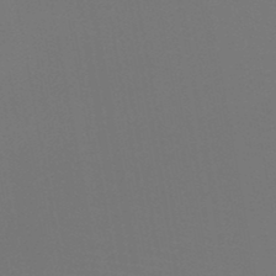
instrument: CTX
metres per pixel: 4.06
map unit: HNb
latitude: -47.3887
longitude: -42.8758
